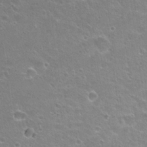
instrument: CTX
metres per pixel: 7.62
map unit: Hto
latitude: 24.3656
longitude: -31.1215
